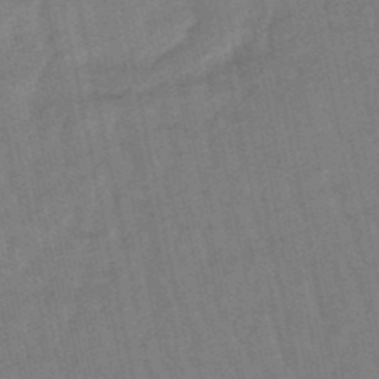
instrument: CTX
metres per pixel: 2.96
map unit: lHb
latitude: -49.0865
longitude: 78.3684
